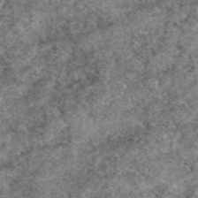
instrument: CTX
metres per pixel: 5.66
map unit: eAb
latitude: 49.5182
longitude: 109.6911
